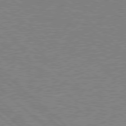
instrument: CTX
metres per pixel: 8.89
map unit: Hpe
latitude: 78.2145
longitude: -127.9717
